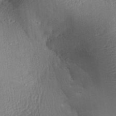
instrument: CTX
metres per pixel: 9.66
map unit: Aa
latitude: 27.6127
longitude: -136.8002
